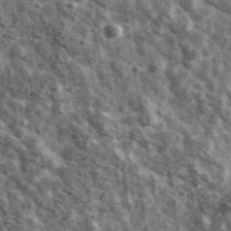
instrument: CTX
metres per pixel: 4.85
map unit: Ave
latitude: 40.5168
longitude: -106.3656
